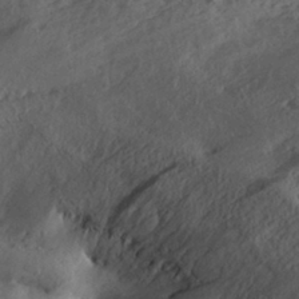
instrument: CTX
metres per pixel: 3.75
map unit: Aa
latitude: 29.4804
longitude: -135.7638
